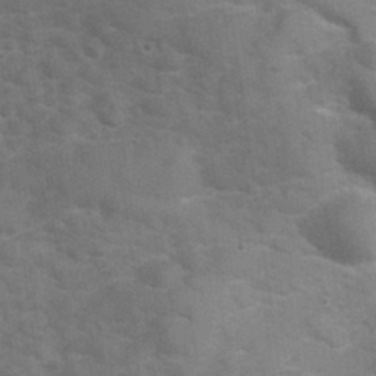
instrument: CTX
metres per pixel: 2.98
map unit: Hve
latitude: 32.2711
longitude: 152.0094
